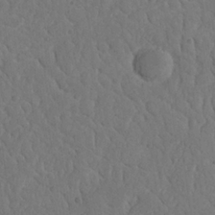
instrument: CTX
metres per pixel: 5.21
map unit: Nhu
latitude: 22.1011
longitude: -74.0444
